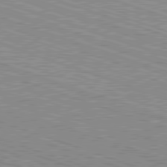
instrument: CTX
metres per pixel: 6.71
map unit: Hpe
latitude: -82.8786
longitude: 8.3684
